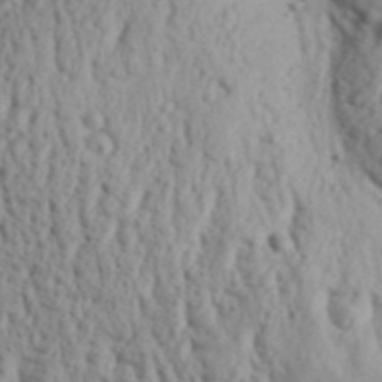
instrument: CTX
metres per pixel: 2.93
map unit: Aa
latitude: 31.3482
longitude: -136.3468
